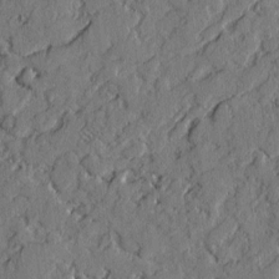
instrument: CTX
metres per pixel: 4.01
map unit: lAvf
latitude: -2.1983
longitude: -107.6883
